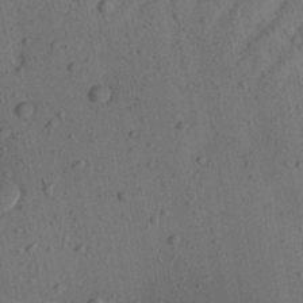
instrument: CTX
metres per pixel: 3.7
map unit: Aa
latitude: 22.7435
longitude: -142.9892
